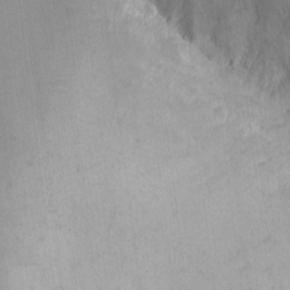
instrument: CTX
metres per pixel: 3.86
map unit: eHh
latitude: -2.2928
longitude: -79.9906
